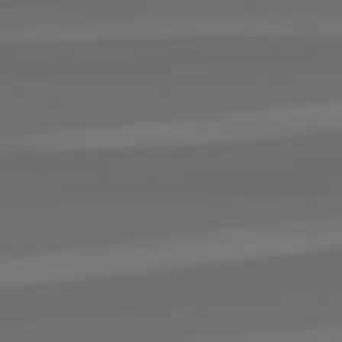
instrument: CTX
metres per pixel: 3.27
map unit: lApd
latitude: 82.7813
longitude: 159.3131
